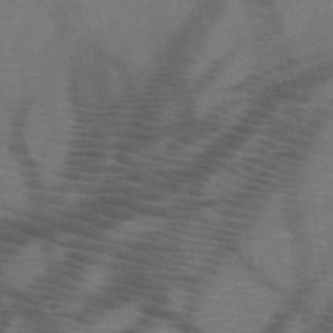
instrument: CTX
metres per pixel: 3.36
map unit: HNb
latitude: -49.9178
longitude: -44.6301
